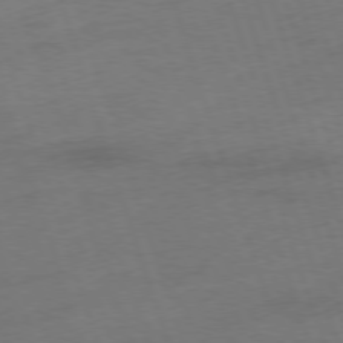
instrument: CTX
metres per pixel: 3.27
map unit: Ap
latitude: -76.3873
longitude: -72.6680
